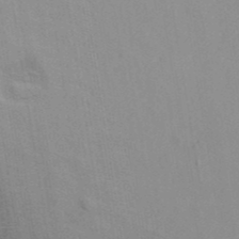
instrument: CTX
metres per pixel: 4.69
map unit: ANa
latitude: 39.4237
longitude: 28.9353
